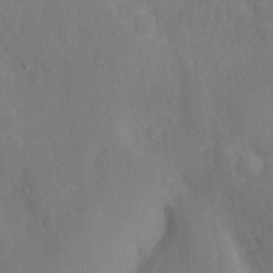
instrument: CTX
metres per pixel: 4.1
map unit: Nhu
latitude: 11.2159
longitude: -27.7450
